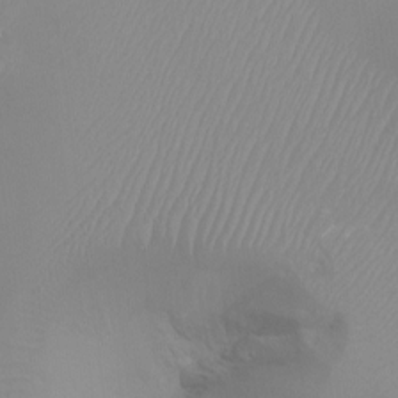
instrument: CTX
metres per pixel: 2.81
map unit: Ht
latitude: -1.1620
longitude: -19.1592
